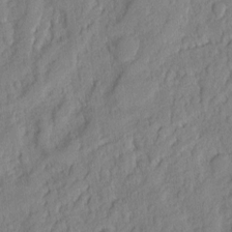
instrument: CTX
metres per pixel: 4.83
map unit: eHh
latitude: 6.6490
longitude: -76.1955
